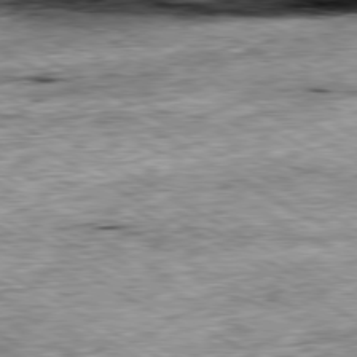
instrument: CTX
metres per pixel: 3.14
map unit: Ap
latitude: -80.4062
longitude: -88.4223
